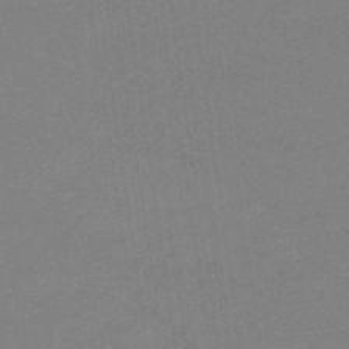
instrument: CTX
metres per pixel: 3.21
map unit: eHb
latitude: -44.9920
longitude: 86.1984
